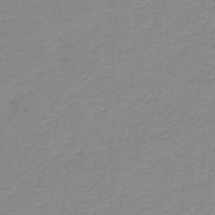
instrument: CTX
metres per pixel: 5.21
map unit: HNb
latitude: -44.6707
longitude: 53.5966
